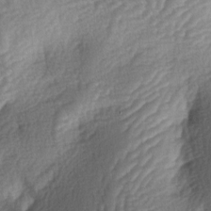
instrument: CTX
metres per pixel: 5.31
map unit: lAa
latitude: -3.8422
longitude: -127.5938
